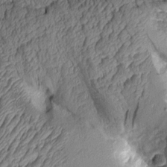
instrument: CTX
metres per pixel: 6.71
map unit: Aa
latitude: 8.3845
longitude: -128.6490
